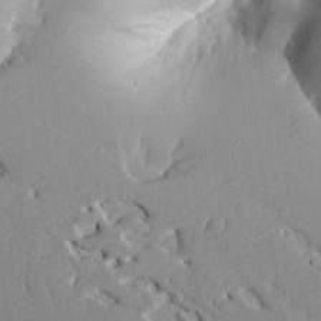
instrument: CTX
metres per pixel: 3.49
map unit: Aa
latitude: 23.6127
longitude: -128.1389
